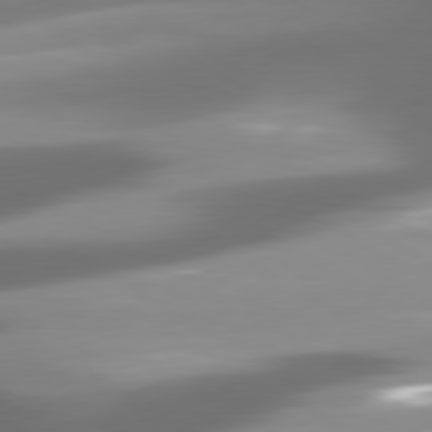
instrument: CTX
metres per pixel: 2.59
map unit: lApd
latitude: 80.0255
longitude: -139.6316
